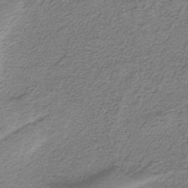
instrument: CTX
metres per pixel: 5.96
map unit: HNb
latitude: -36.9919
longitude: 53.9556
